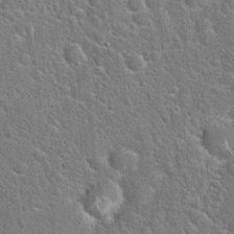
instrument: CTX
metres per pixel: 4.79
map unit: Hto
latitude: 21.5182
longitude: -51.6693
